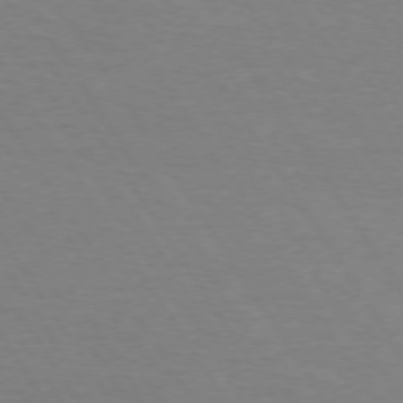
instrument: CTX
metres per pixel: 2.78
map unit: Hpe
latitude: 73.9717
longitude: -129.7827
